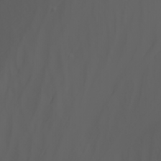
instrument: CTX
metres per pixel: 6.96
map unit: Nhu
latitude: -7.3509
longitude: -84.8191
